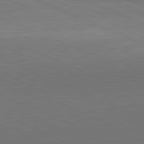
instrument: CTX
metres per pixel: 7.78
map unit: lApd
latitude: 81.8394
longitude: 148.1795
